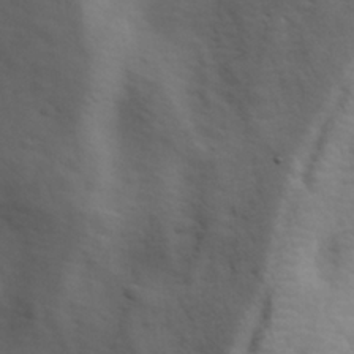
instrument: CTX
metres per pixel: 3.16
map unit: Ave
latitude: 11.2348
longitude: -104.5924
